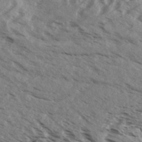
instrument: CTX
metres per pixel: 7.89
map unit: Aa
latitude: 32.8947
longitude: -138.0444
